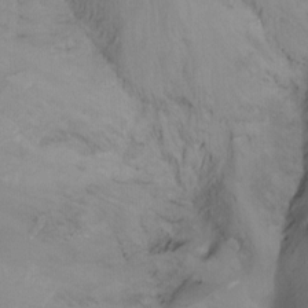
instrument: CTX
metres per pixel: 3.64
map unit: Nhu
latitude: -8.6329
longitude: -51.2914
